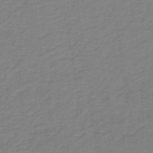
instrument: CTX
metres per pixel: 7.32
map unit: lHb
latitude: -41.3887
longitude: 52.8408
